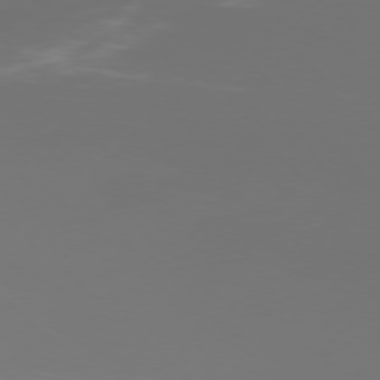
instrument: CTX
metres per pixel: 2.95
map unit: Ap
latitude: -77.1998
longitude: -81.7261
